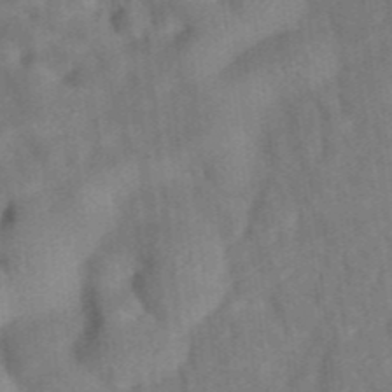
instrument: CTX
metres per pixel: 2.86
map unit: eAb
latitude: 34.6112
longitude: 109.6722
